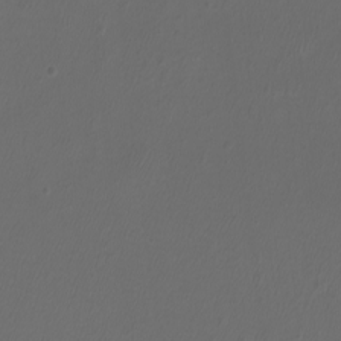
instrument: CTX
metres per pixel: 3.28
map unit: eHh
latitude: -6.9352
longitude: -76.6301
